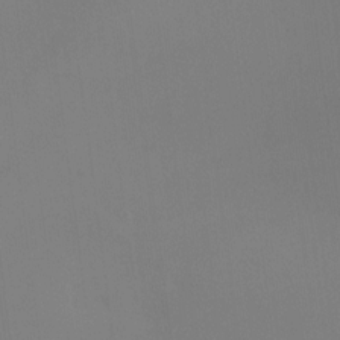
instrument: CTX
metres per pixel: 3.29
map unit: Ht
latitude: -15.8423
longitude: -48.7435
